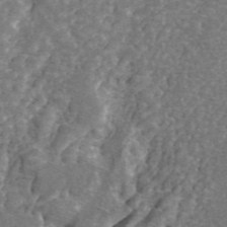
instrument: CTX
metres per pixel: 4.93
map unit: ANa
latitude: 45.0269
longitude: 30.0283
